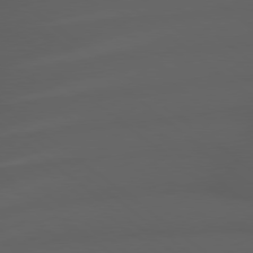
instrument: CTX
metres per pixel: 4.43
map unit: lApd
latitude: 79.1026
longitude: -165.9906
